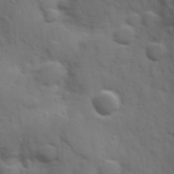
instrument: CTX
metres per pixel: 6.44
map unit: Hve
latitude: 24.5923
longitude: 148.1795
